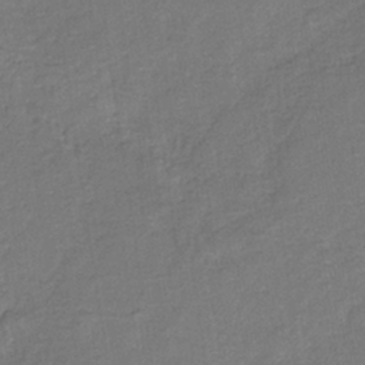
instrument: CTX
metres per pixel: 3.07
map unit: eHb
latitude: -33.7478
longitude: 75.3699
